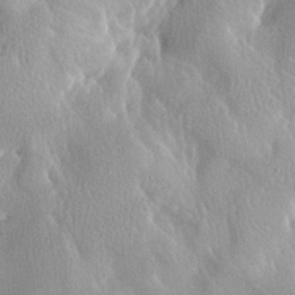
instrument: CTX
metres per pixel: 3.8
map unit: lAa
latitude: -7.1809
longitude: -124.9136
